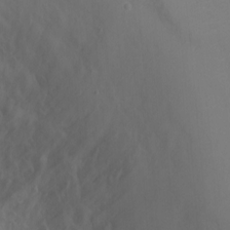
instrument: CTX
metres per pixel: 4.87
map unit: Ht
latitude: -0.9542
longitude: -33.6505
